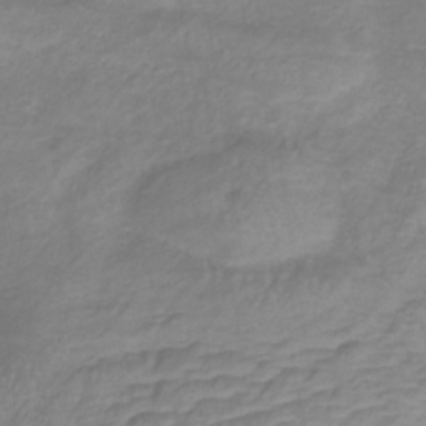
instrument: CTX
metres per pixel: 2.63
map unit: lHb
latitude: -35.3132
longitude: 72.5951
